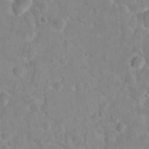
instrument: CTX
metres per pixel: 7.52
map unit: Nhu
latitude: 16.7435
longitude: -30.8380
